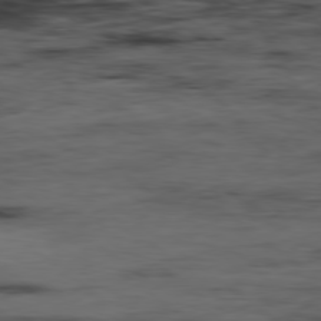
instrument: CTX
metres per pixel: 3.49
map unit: Hpe
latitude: -79.1998
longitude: 13.3699
